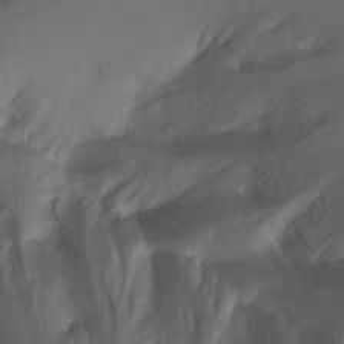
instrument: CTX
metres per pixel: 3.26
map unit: Ht
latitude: 0.8947
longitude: -36.2712
